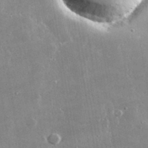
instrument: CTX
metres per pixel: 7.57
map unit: lHvf
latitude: 31.6316
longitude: -91.0081
